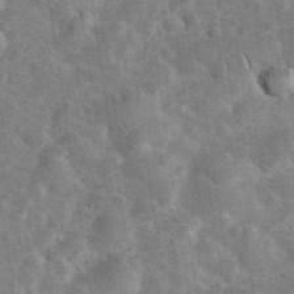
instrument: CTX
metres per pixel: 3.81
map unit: eHh
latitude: 37.6127
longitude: -64.6301
